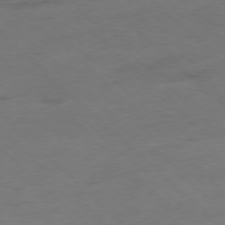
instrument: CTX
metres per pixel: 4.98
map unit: Ap
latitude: -77.3510
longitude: -64.1200
